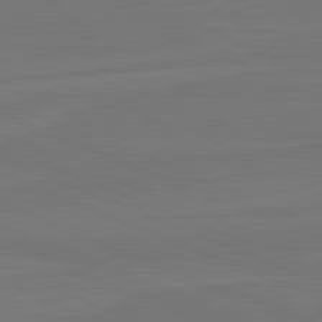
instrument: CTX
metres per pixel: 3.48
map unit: lApd
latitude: 82.1577
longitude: -178.9325
